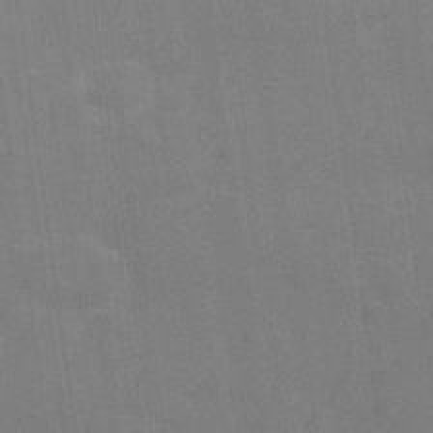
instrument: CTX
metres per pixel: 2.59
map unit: Nhu
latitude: 26.9514
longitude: -64.1578
